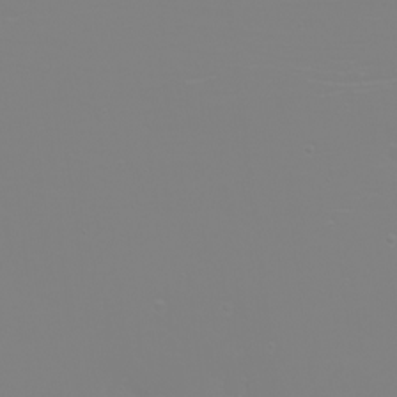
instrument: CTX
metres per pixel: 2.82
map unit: eHh
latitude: -6.1039
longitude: -83.9906
